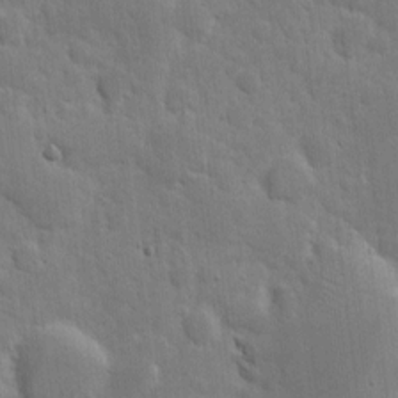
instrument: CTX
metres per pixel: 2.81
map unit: eHh
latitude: 5.9150
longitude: -70.8002
